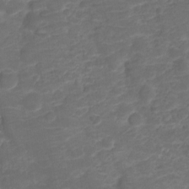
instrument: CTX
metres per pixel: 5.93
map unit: HNhu
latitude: -21.3131
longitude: 85.0486
